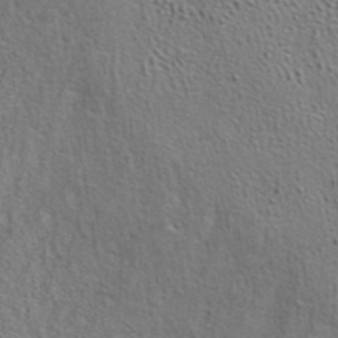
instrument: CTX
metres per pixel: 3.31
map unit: ANa
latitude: 39.5749
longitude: 22.3306
